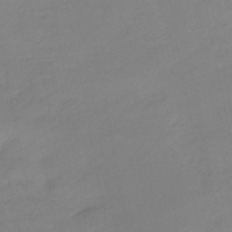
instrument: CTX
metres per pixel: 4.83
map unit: eHb
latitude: -46.7274
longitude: 89.0864
